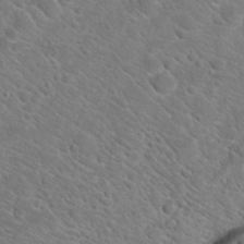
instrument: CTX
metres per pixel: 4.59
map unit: Hto
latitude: 22.8002
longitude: -45.2726
